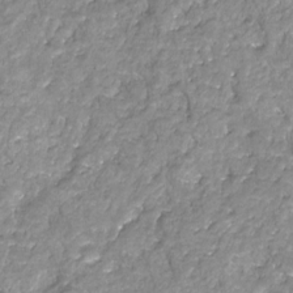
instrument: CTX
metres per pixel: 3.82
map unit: HNhu
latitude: -21.8800
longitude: 85.3131
